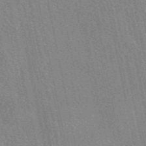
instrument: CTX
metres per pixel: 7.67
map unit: eAb
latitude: 49.1970
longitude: 106.2929
